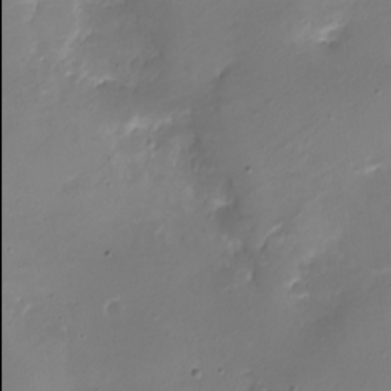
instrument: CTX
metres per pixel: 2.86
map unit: eHh
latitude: -5.7855
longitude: -77.9906
